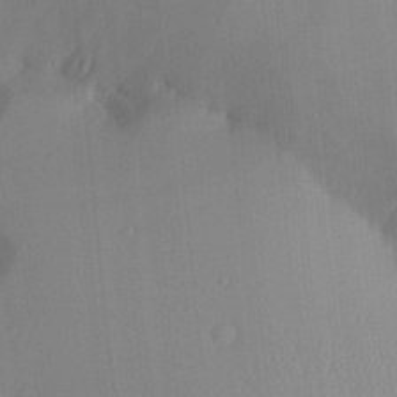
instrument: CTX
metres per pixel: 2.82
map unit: Aa
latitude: 24.3845
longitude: -136.1578
